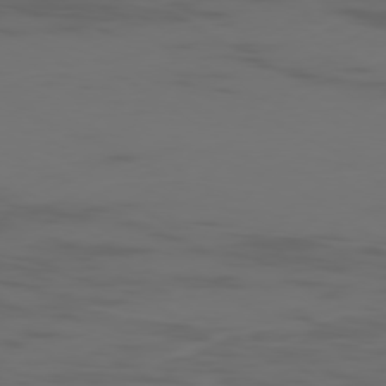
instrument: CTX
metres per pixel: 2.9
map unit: Ap
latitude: -78.4629
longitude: -79.4427
